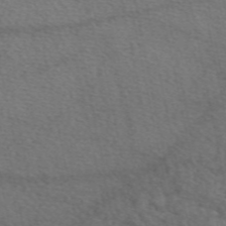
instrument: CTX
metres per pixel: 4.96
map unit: eAb
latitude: 49.4615
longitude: 111.1620
